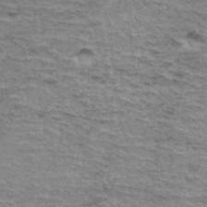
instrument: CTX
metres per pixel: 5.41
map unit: Hto
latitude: 36.1767
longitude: -43.2726
